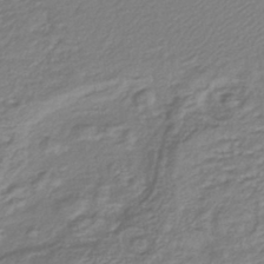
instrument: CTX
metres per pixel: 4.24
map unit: lHb
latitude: -41.9745
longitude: 61.8422
